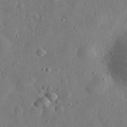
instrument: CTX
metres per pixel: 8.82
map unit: eHh
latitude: 31.4427
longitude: -77.4615
